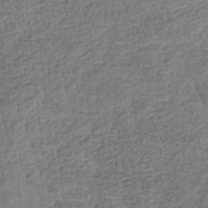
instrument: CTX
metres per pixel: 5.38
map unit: eHb
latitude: -35.4454
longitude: 79.3887
